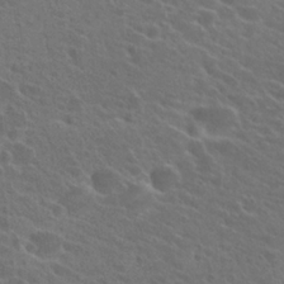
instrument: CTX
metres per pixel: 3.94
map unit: Hto
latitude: 23.9717
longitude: -39.6127
